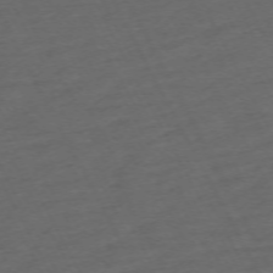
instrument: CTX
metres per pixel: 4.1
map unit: Hpe
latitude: -71.0864
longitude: 15.6155
